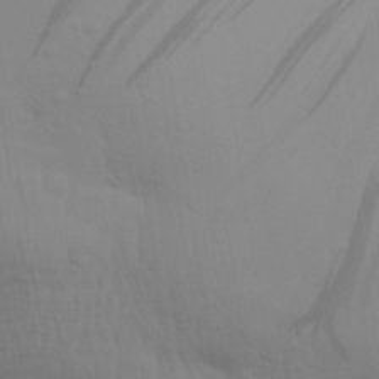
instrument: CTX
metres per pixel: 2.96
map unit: Aa
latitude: 31.0648
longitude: -133.4049
